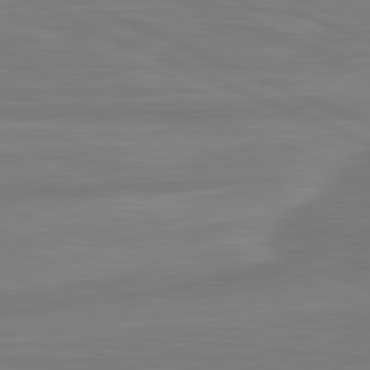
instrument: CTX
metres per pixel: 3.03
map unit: lApd
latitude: 81.8961
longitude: -173.0080
